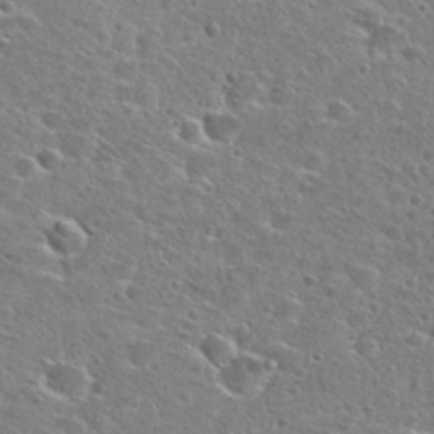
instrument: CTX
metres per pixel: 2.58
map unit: Hto
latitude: 25.9528
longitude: -47.8773
